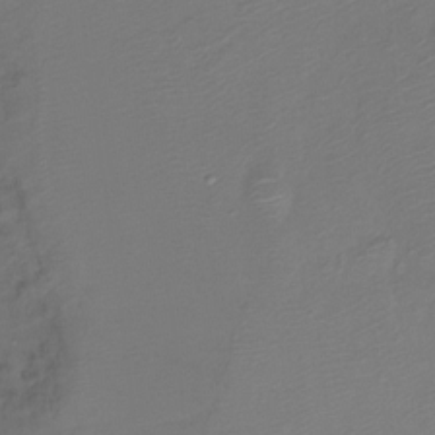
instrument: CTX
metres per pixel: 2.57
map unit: Ht
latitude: -16.0472
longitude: -42.4034
